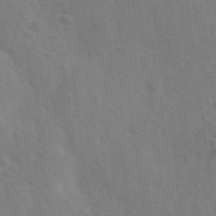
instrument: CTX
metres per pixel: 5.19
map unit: Ave
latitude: 0.1577
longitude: -113.1781
